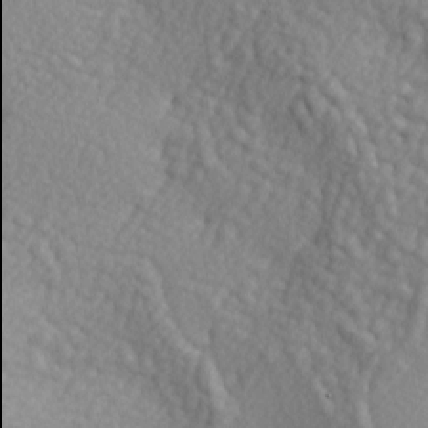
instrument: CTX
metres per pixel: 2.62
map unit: lAa
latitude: -4.9919
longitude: -121.9906
